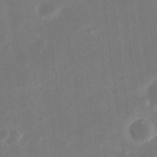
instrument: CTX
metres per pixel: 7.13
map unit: eHh
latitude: 20.5168
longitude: -70.0822
